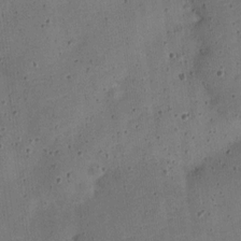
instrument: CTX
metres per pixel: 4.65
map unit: Nve
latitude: -25.4832
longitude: 105.8611
